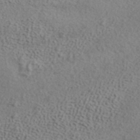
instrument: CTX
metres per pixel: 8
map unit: ANa
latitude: 38.0633
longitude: 20.2172
